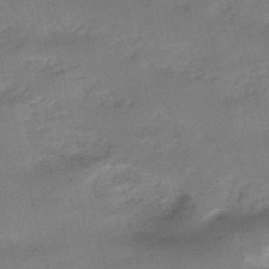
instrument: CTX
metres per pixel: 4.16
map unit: lHb
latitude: -48.3873
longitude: 73.1053
